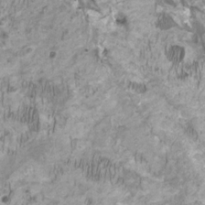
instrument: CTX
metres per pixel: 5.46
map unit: HNhu
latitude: 1.9528
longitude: -2.5545
